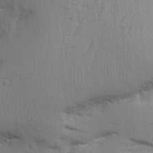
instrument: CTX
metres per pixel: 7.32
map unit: Aa
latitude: 26.4034
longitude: -129.8961
